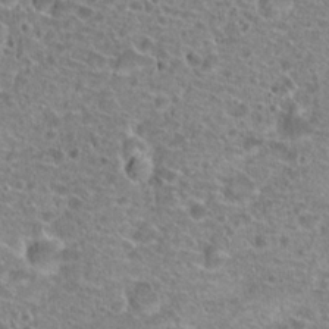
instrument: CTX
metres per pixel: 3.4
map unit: Hto
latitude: 20.0633
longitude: -41.4804
